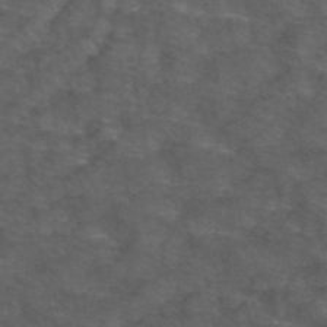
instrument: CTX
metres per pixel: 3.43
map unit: ANa
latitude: 44.2711
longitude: 24.5951
